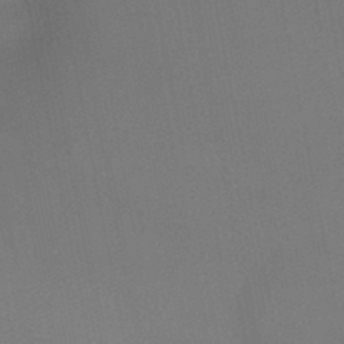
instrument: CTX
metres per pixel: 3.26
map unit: HNb
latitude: -46.1983
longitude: -44.7057
